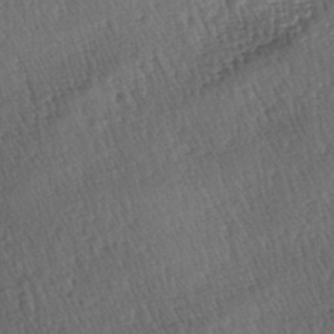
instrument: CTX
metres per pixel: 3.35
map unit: lAa
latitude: -3.5966
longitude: -123.3104
